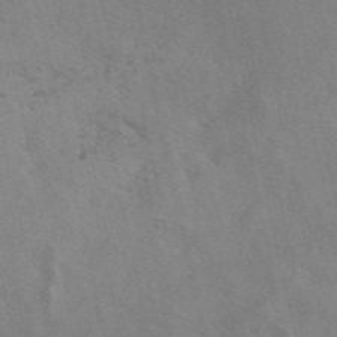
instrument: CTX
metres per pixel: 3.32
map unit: eAb
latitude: 50.3089
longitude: 108.9542
